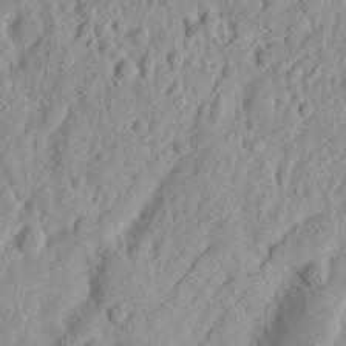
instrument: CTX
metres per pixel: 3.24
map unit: Nhu
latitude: 13.0837
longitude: -73.9339
